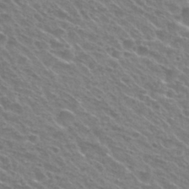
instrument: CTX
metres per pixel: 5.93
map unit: Nhu
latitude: 29.8394
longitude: -48.9703
